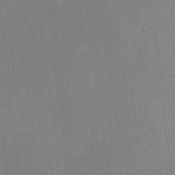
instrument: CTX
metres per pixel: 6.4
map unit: lHvf
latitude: -12.6708
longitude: -100.6491
